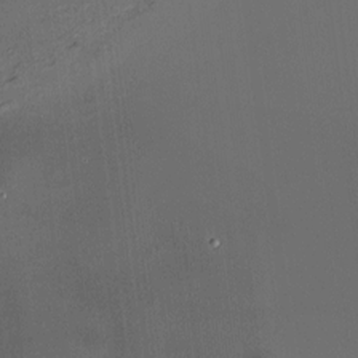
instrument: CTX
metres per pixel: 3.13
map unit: HNhu
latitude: 10.6680
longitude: 11.3510
